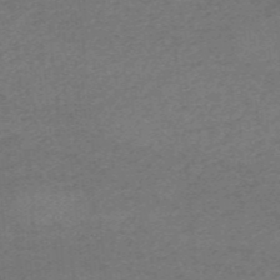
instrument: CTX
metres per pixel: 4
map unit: HNb
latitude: -55.3888
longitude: -46.0444
